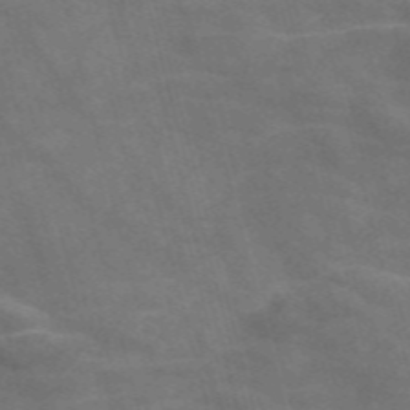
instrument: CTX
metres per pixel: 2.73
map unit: Nve
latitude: -58.5951
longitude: 66.6329
